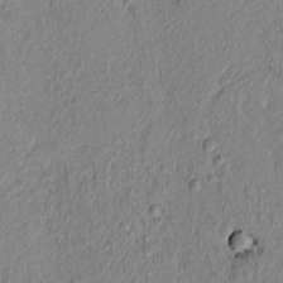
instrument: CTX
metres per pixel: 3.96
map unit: lAvf
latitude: 6.9514
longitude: 166.3873
